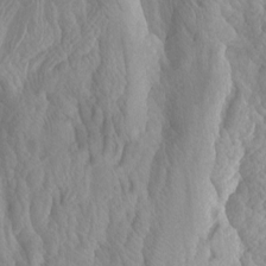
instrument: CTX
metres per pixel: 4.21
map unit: Htu
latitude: -3.7666
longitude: -73.6505
